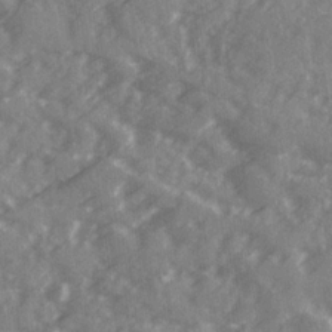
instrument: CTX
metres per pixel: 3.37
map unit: Ave
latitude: 19.6127
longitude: -130.8002
